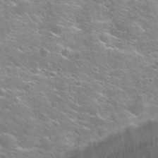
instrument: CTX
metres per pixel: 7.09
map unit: Nhu
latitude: 31.6883
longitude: -50.3656
